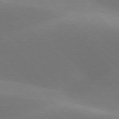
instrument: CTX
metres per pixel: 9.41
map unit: lApd
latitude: 77.4426
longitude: -50.6112
